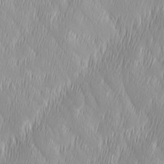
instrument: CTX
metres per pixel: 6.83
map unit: Ave
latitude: 2.4223
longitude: -113.6505
